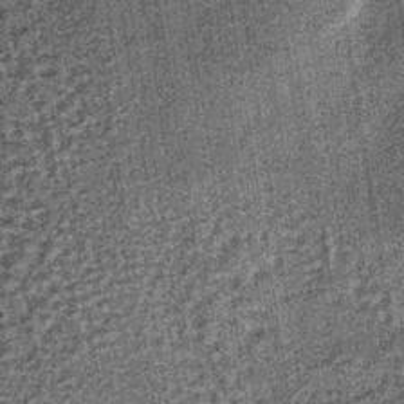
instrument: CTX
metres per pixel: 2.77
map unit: lHb
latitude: -37.7855
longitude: 64.6519
